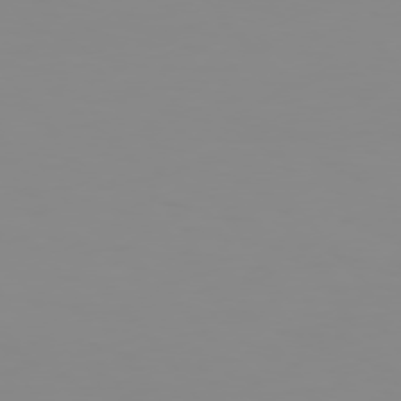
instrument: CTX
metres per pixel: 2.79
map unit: Hpe
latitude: 74.9325
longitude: -128.0822
